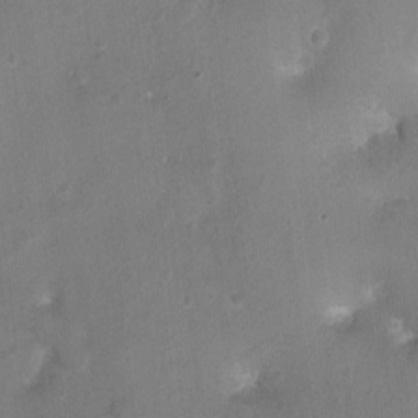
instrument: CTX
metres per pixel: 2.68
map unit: Nhu
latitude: 1.8394
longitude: -15.2348
